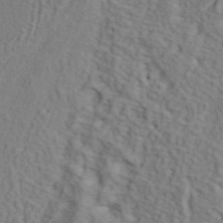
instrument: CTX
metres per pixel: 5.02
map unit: ANa
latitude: 42.0255
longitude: 56.1795
